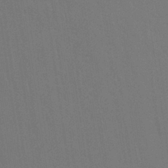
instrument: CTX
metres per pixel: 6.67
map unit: Nhu
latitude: 28.8569
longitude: -64.7057
